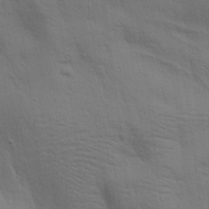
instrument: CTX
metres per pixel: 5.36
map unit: Aa
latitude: 27.8017
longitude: -138.8002
